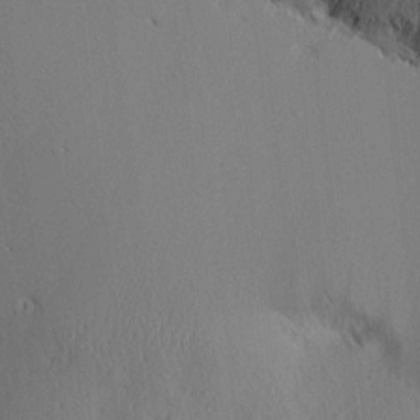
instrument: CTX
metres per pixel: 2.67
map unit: lAvf
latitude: 16.2145
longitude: -125.9906
